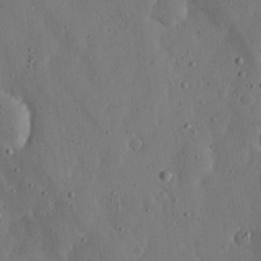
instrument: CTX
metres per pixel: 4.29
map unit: lHvf
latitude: 19.6316
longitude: -115.2536
